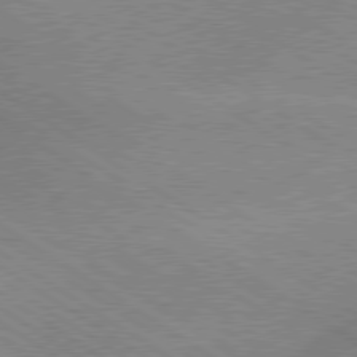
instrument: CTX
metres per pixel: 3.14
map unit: Hpe
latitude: 79.3671
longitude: -152.6113
